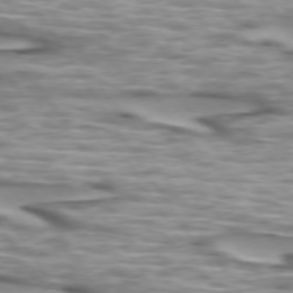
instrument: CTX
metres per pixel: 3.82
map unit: lApd
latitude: 73.8395
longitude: -57.2725
